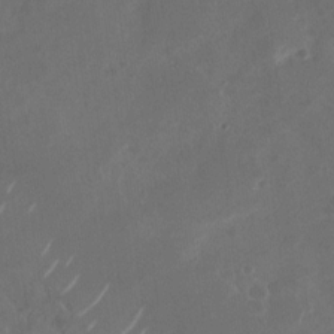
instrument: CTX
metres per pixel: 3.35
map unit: Nhu
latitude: -28.9731
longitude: -70.6301
